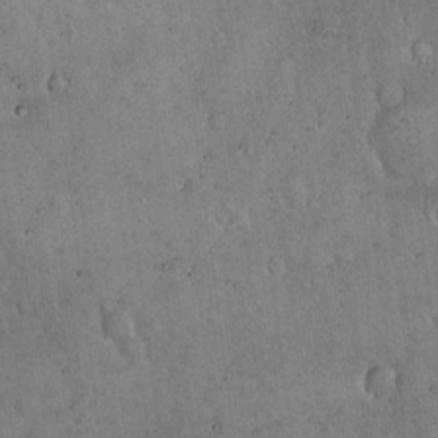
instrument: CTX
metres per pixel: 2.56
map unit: Hto
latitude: 16.6491
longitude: -59.6316
